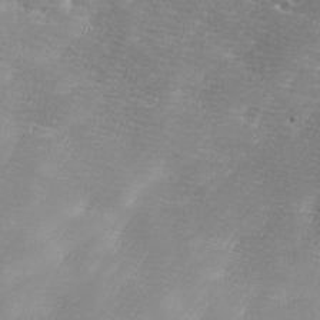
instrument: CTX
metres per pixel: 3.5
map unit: Ave
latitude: 10.1200
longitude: -106.1011
